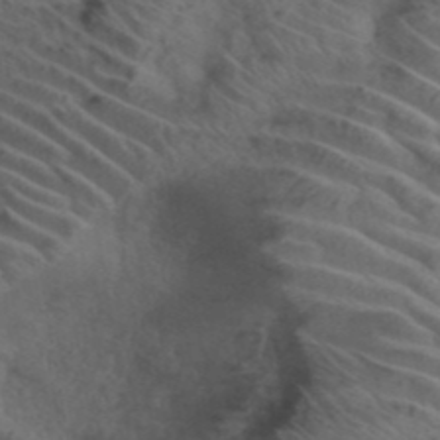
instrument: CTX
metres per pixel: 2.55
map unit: ANa
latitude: 42.6113
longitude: 53.8800
